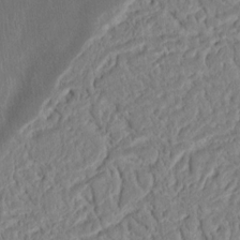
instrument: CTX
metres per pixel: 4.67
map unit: Ht
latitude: 12.7246
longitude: -75.0647
